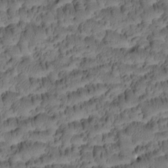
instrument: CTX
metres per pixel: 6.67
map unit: Htu
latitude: -3.9556
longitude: 173.2754
